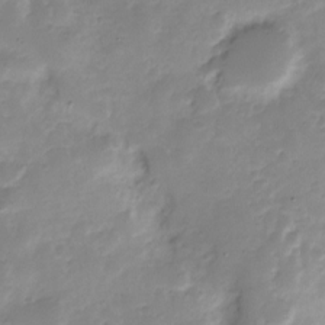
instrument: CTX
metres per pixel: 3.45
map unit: Nve
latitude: -22.7463
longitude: 105.5966
